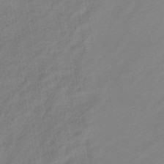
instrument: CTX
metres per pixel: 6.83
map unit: eHb
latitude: -45.6722
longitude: 88.0094
